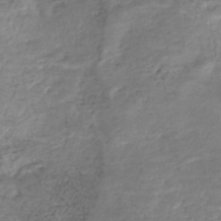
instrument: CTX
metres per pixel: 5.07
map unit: Nhe
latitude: -46.1605
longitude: 152.1794
